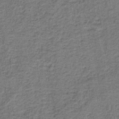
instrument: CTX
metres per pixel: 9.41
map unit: lHb
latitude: -40.8030
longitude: 55.0864
